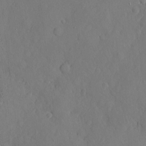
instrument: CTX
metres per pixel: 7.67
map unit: eHh
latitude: 4.5924
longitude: -75.2159
